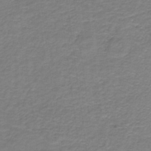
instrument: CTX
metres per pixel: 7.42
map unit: HNb
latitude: -36.8597
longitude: 50.8408
